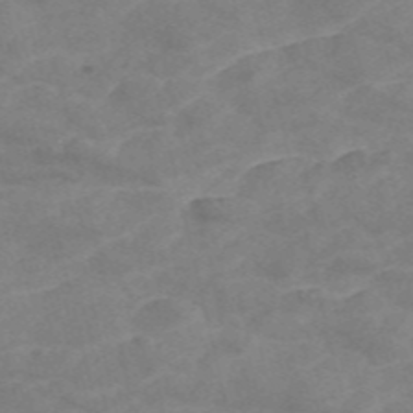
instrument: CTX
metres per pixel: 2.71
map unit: Nve
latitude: -57.1809
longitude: 50.6707
